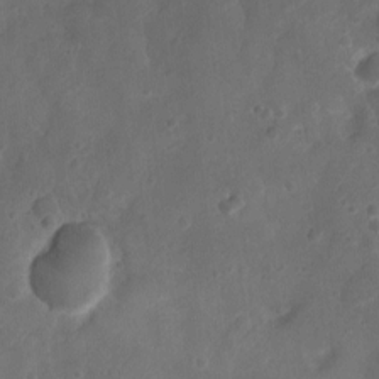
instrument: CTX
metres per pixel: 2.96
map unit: Ht
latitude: -10.0661
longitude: -22.4223
